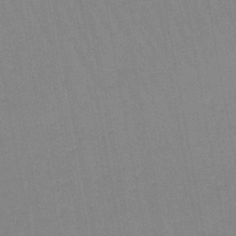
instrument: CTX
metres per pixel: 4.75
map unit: lHb
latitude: -44.7463
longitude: 63.2565
